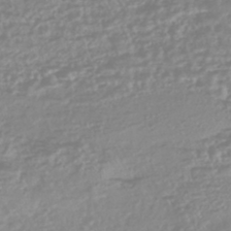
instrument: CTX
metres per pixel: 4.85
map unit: HNhu
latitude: -45.1242
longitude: 100.6518
